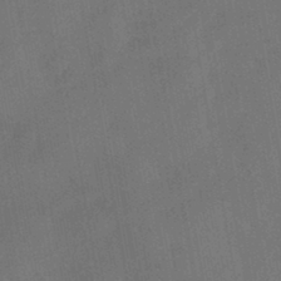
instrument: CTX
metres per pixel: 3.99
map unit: HNhu
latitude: -43.1242
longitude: 91.9367
